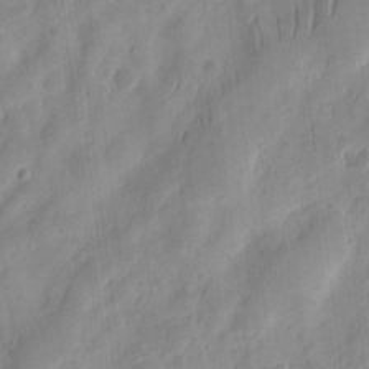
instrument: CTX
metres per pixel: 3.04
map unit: eHh
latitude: 8.7057
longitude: -74.5924
